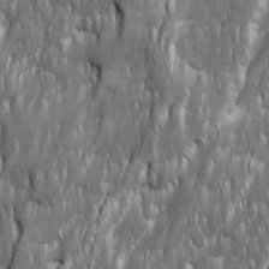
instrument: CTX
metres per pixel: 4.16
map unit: Ave
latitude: 15.8962
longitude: -135.1403
